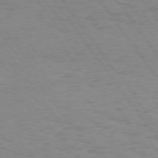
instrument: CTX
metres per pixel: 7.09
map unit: Hpe
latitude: 74.5168
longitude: -136.6302
